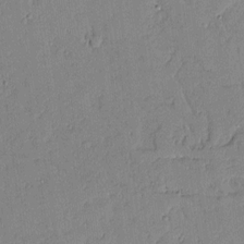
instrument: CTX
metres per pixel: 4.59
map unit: Aa
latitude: 10.7057
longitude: -128.9514
